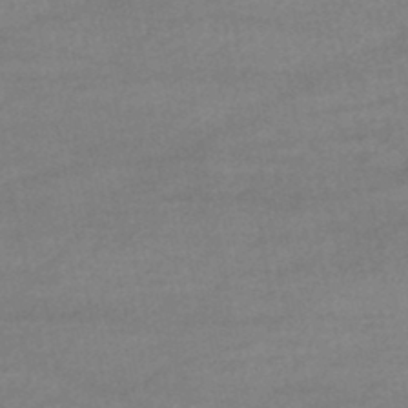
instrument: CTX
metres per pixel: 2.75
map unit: lHb
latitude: -46.2928
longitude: 62.2739
